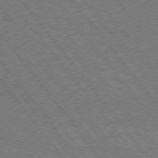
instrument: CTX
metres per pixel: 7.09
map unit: Hpe
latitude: 75.6316
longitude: -149.5371
